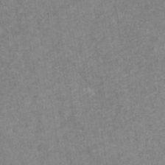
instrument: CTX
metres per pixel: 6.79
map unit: eAb
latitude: 44.7057
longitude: 106.2929
